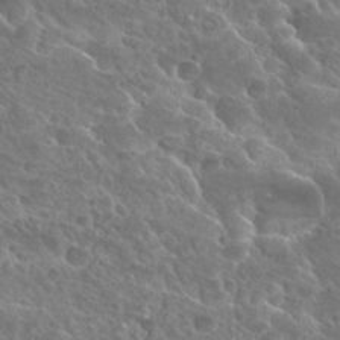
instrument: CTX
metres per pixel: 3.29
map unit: Hto
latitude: 27.4615
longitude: -39.2348
